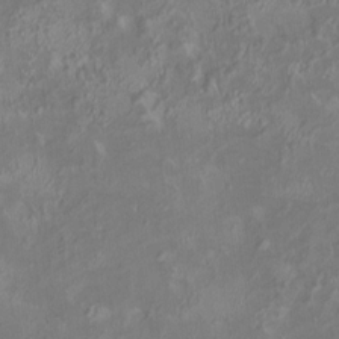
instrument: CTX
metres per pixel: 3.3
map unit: HNhu
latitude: 5.3482
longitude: 9.9178
